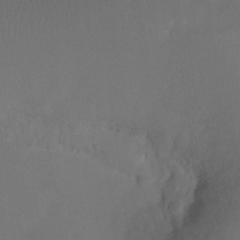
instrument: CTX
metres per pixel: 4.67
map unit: Ht
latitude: -10.3684
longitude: -34.3845
